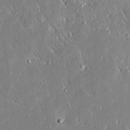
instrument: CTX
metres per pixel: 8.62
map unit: Ave
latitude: 15.7072
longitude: -140.3089
